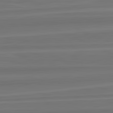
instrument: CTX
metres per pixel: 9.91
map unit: lApd
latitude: 82.9135
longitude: 168.2172
